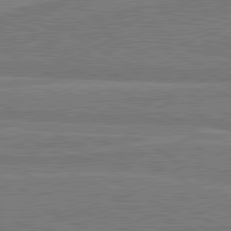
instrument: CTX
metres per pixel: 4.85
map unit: lApd
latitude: 81.0458
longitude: 168.2361
